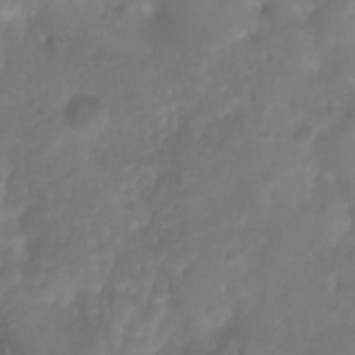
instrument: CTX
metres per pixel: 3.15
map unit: Ht
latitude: 1.9339
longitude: -21.9528
